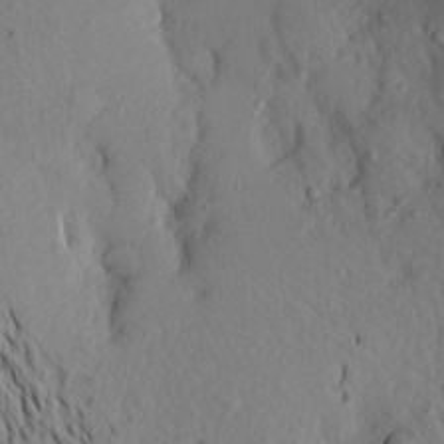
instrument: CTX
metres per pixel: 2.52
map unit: Aa
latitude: 20.0255
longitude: -145.2159
